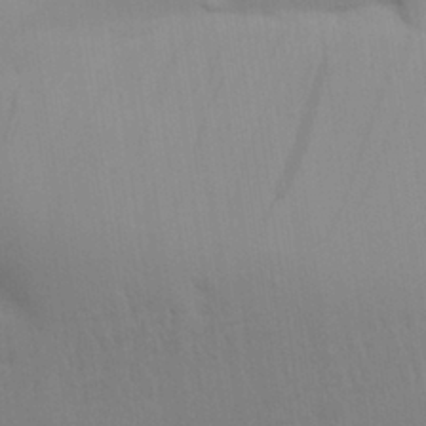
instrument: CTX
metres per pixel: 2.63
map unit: Aa
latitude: 29.1592
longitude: -134.8002
